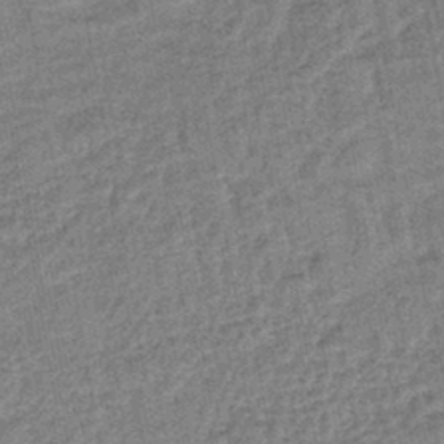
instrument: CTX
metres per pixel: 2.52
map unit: lHb
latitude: -43.4454
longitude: 80.0661
